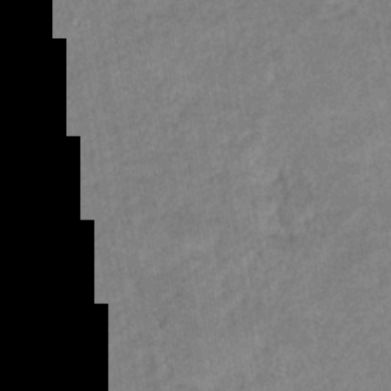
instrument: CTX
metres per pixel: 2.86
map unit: eHb
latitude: -34.8408
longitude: 74.1606
